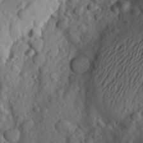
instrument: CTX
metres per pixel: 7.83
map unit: Aa
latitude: 26.1389
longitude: -147.0081
